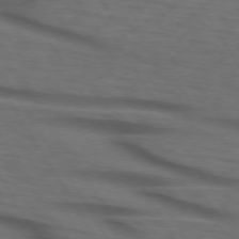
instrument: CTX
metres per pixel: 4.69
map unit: lApd
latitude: 73.4616
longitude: -74.0822
